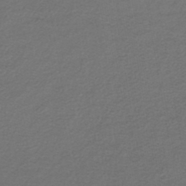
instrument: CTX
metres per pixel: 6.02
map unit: lHb
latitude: -42.3306
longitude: 62.1228
